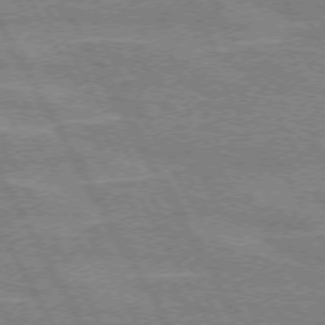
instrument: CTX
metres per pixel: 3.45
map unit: lApd
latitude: 72.1767
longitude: -55.1025
